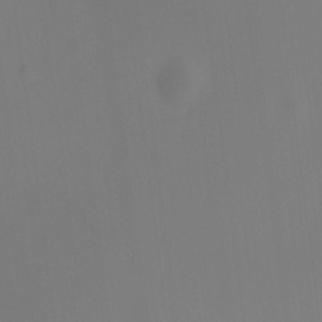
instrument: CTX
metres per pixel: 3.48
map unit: HNhu
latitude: 7.3860
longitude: 12.0661
